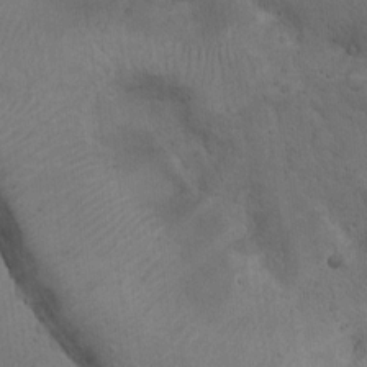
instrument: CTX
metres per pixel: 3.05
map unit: Hto
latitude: 13.8017
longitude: -55.8583
